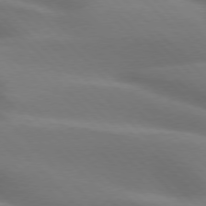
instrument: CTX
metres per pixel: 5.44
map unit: lApd
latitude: 75.9150
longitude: -61.9906
